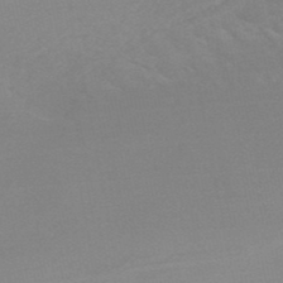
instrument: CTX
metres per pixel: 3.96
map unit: HNb
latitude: -49.0676
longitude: -47.6505
